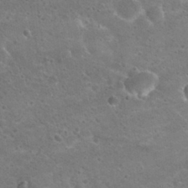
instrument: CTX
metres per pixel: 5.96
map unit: Hto
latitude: 22.8569
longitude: -48.0822
